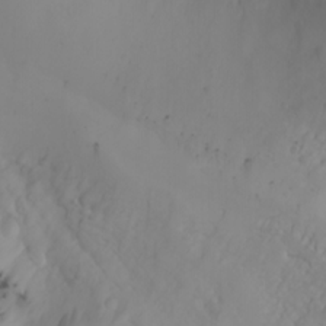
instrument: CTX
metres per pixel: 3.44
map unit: Nhu
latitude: -3.3131
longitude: -72.1956
